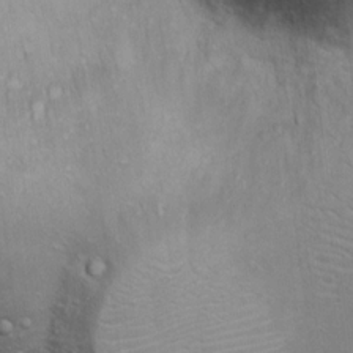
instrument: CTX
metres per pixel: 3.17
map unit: Ht
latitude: 12.8758
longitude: -39.7450
